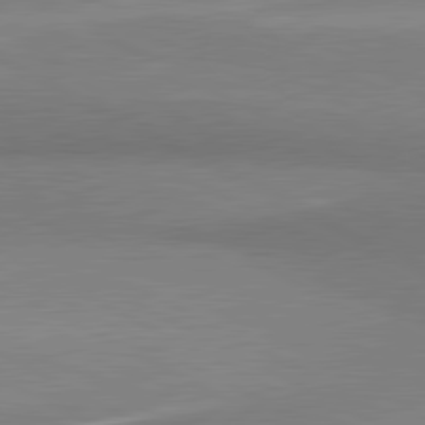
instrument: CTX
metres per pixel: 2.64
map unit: lApd
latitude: 81.1970
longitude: 158.3495
